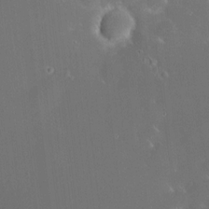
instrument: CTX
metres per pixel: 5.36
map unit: HNhu
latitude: 6.5168
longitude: 13.1242
